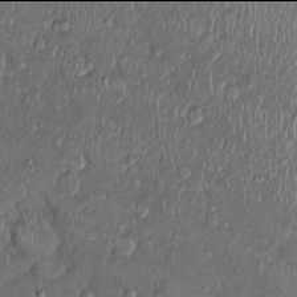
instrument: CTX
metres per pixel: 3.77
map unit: Ht
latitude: -2.0094
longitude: -13.4994
